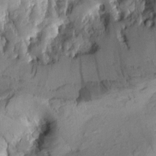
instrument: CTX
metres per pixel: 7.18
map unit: Aa
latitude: 8.4790
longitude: -142.4223
